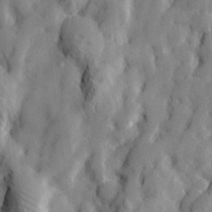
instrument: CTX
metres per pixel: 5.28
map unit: lHvf
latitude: 24.2333
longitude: 143.0486
